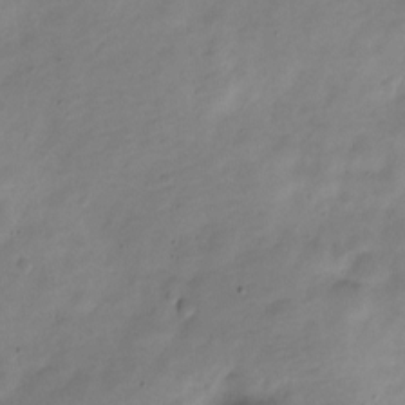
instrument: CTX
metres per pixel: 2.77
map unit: Nve
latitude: -22.4818
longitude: 105.4454
